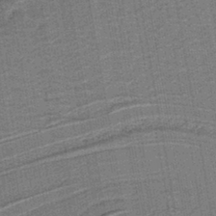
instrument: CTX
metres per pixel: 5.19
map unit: lHb
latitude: -39.6533
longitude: 52.8030
